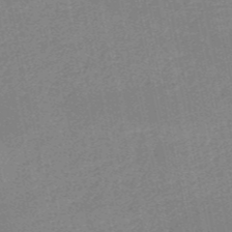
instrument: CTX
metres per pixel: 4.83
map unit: HNb
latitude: -53.1620
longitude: -40.0255
